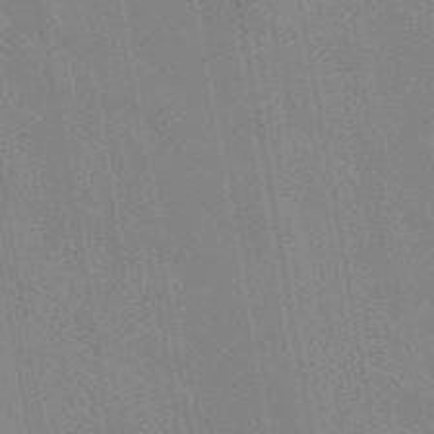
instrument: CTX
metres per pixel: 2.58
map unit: eAb
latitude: 45.8394
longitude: 122.3873
